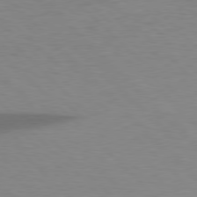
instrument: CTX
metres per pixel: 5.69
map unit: lApd
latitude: 77.7638
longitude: -59.8583
